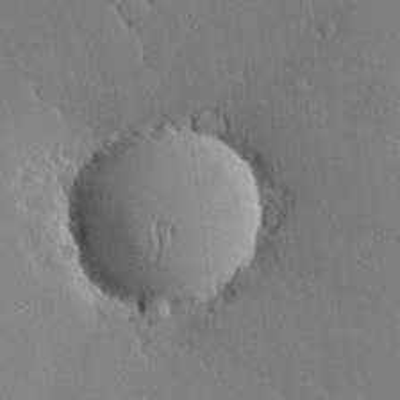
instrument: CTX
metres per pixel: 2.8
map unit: lHvf
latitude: 19.9339
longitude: 145.3888
